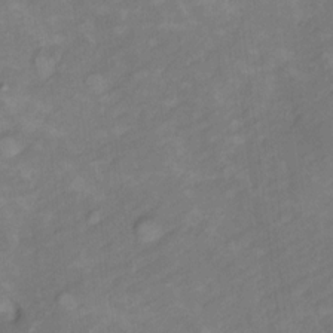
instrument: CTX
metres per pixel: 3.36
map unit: Hto
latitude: 7.4048
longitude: -36.6491
